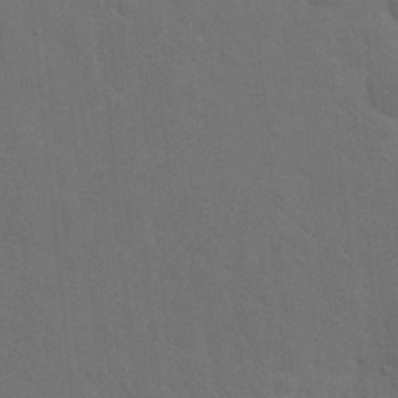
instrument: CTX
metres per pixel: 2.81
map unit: eHh
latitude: 19.4426
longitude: -64.3845
